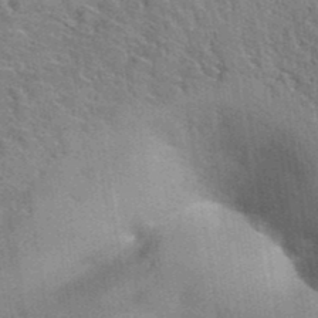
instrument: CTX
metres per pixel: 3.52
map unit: Hto
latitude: 39.1592
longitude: -43.0270
